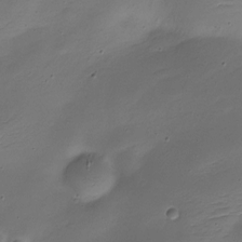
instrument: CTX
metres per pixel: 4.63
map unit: Nhe
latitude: -19.1809
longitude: 145.2565
